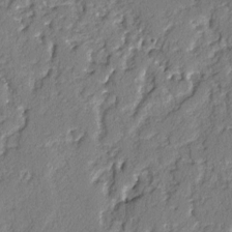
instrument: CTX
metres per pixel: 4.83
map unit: lAvf
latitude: -3.1809
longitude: -108.2711
